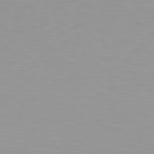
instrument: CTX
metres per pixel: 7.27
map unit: Hpe
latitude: 78.1767
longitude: -136.9892
